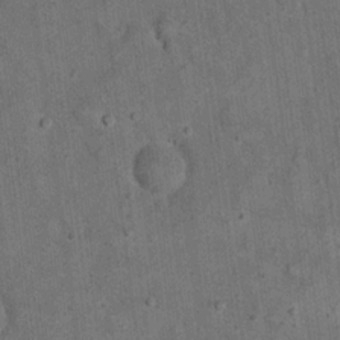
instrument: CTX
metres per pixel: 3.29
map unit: eHh
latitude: 20.0633
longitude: -60.9702
